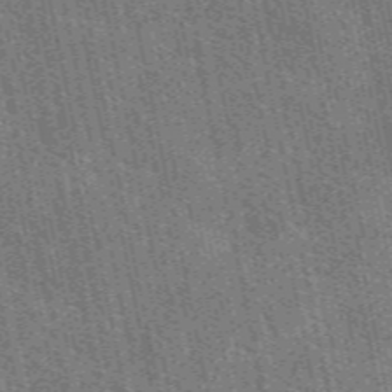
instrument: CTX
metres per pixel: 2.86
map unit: eAb
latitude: 51.5182
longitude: 114.6707
